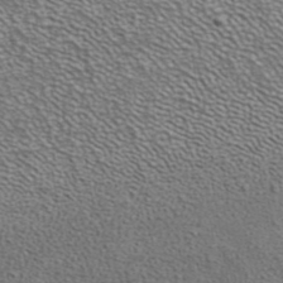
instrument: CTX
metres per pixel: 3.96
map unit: ANa
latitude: 39.8016
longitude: 24.7274
